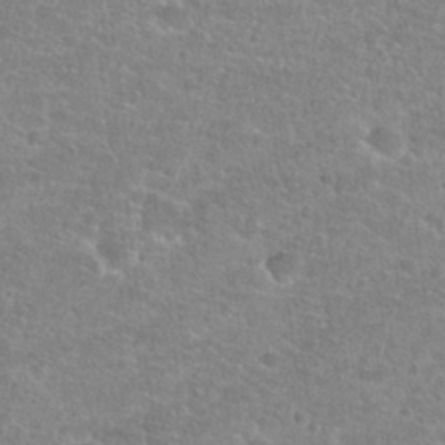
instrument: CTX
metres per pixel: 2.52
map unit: Hto
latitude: 25.3103
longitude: -48.2522
